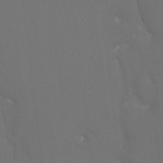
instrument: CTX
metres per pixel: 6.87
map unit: Htu
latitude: -7.5210
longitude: -32.7624
